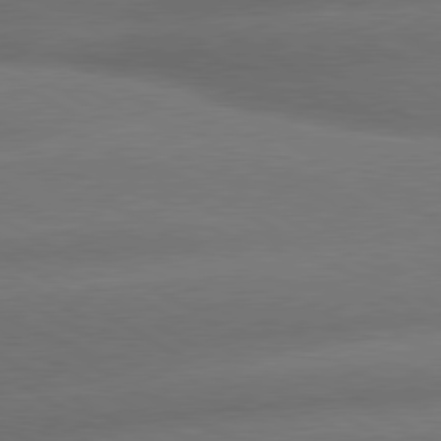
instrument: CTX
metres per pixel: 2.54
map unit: lApd
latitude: 79.8773
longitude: -155.5371
